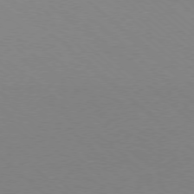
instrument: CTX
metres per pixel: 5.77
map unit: Ap
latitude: -78.2550
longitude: -90.4979
